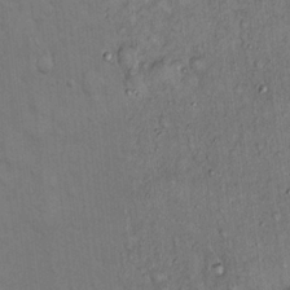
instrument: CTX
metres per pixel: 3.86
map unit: Hto
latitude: 14.1956
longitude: -57.6127
